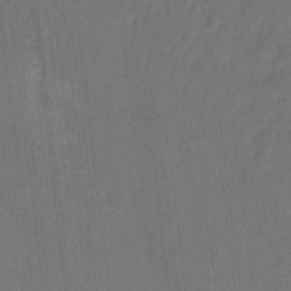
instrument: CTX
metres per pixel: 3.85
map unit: Ht
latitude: -9.6155
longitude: -36.1011
